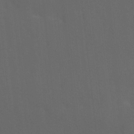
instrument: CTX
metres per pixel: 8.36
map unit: Ave
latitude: 1.7449
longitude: -112.8002
